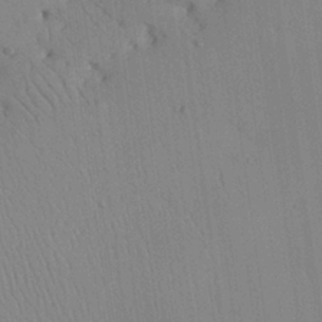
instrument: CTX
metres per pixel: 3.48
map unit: Aa
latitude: 25.5749
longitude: -137.8395
